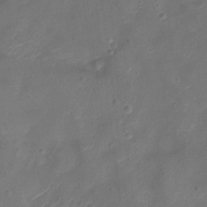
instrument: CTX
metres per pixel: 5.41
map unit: Nhu
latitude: -10.4251
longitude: -20.8002
